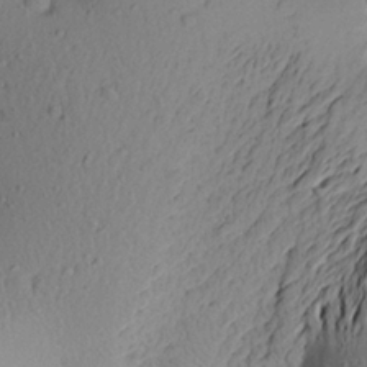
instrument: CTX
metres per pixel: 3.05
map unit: Aa
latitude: 22.4601
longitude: -149.0458
